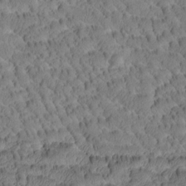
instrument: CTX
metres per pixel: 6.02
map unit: Htu
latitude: -4.2361
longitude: 173.1431
